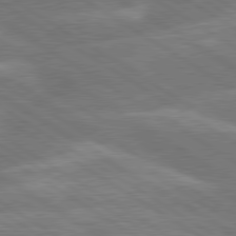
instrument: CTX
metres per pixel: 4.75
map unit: lApd
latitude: 79.8395
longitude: -130.9703
